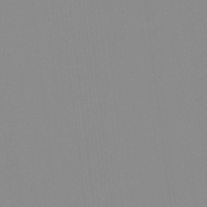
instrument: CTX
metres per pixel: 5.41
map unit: HNhu
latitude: -1.4077
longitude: -6.3656
